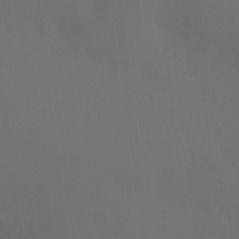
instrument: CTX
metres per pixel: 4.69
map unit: Ht
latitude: -7.8233
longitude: -31.2348
